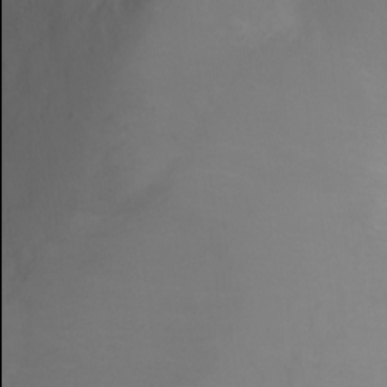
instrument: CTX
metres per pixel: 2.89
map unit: Ht
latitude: -0.0661
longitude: -45.9906
